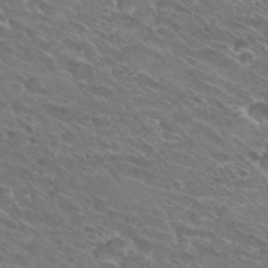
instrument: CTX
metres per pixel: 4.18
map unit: Hto
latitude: 31.1592
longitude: -44.1011
